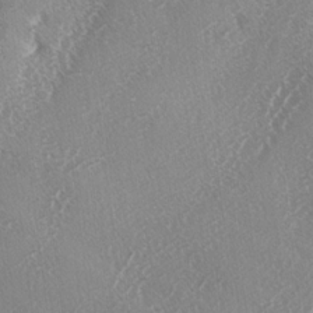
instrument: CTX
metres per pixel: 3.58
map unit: lAa
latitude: -4.3873
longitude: -126.3656
